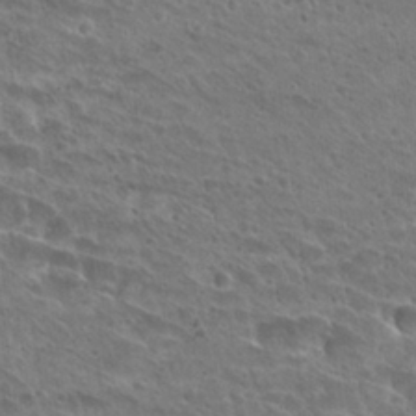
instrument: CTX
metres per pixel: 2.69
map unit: Hto
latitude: 28.5357
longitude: -39.4615
